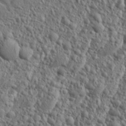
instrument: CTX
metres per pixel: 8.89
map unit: Aa
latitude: 23.2348
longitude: -143.7450
